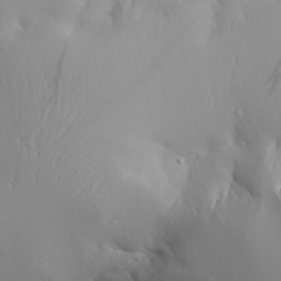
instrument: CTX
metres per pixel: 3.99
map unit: Aa
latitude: 29.4993
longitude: -133.2537
